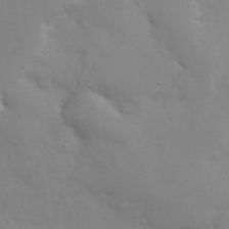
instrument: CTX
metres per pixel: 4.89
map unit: eHh
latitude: 38.5546
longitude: -67.3670
